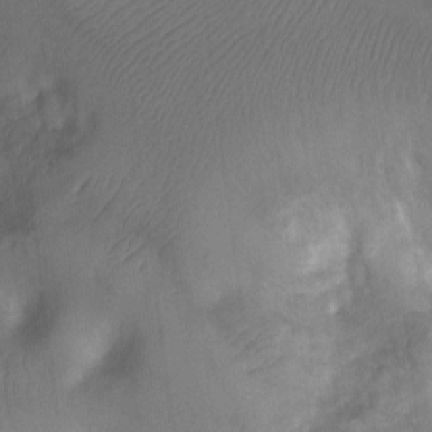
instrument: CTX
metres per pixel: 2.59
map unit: Ht
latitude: -2.8596
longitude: -28.7057
